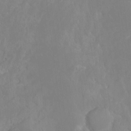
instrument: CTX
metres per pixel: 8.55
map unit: Hto
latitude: -14.3496
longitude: -41.7638
